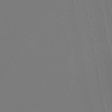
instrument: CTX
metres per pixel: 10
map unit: lHb
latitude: -48.7086
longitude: 68.5951
